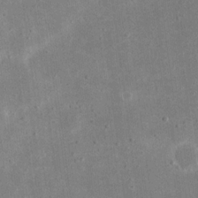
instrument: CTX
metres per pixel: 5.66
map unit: eHh
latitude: 18.7813
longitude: -71.1970
